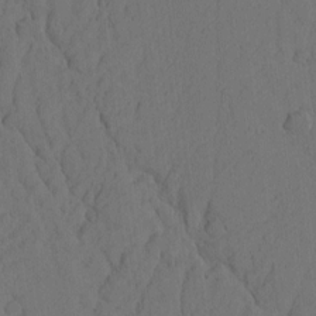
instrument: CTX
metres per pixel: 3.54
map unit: Nhu
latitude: -6.1794
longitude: -153.1592
